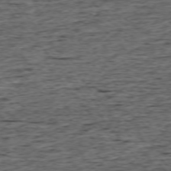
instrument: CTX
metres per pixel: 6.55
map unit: Ap
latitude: -75.1998
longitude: -92.3845
